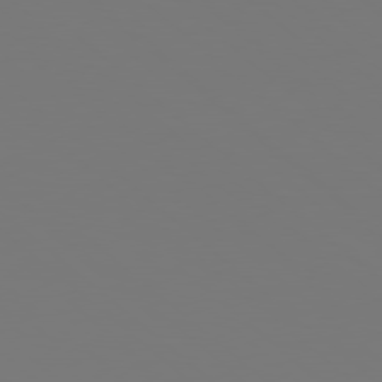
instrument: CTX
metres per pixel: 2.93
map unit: Hpe
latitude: 78.0822
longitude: -174.3656
